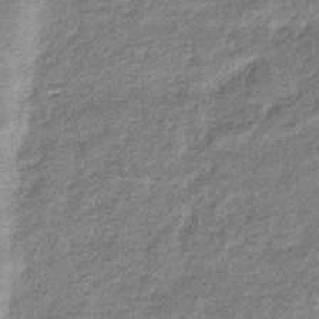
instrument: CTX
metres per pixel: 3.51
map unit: eHb
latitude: -39.7856
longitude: 81.6722
